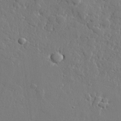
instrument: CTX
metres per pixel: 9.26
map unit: lHvf
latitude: 22.4790
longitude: 145.0487
